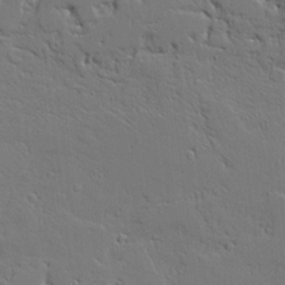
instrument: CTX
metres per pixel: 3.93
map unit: Aa
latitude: 19.5938
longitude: -126.2901
